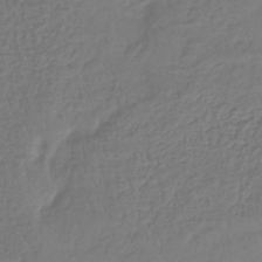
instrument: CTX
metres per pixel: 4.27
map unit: lHb
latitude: -41.8233
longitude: 65.8234
